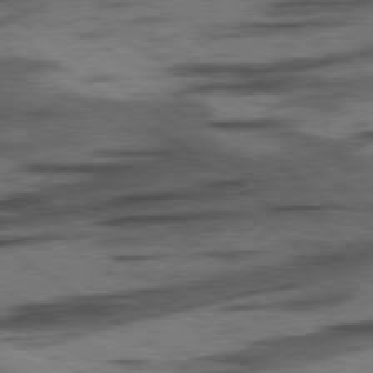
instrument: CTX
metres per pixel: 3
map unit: lApd
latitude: 78.3845
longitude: -53.2537
